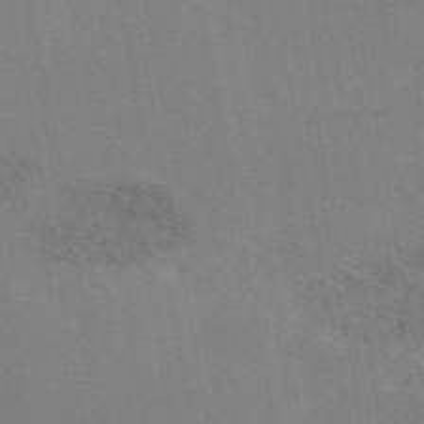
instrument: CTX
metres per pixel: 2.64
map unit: eAb
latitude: 46.5168
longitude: 116.8030
